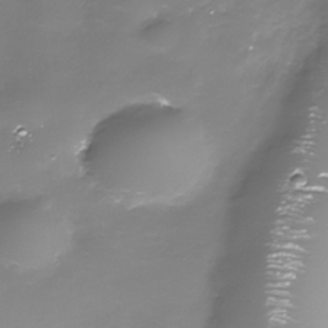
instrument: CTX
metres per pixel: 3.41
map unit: Nhe
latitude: -35.2565
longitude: -90.2523
